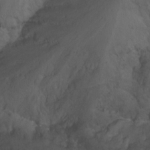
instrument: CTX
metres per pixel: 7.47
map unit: Nhu
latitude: -15.2943
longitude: -56.2333
